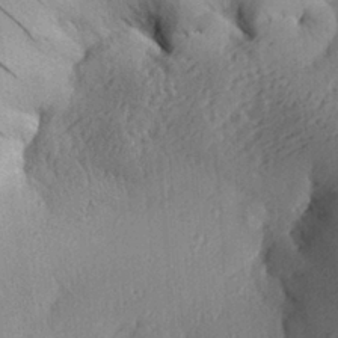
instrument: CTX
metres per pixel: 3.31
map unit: Aa
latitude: 28.9136
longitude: -136.2523
